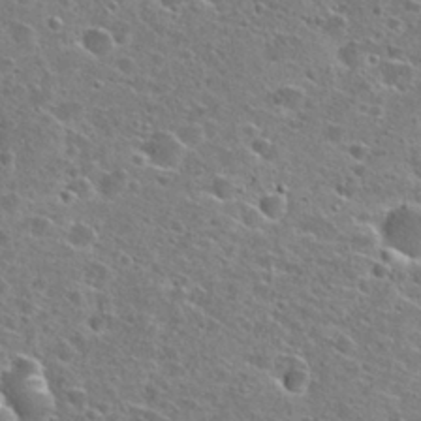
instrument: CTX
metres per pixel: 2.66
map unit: Hto
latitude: 26.6869
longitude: -47.1026
